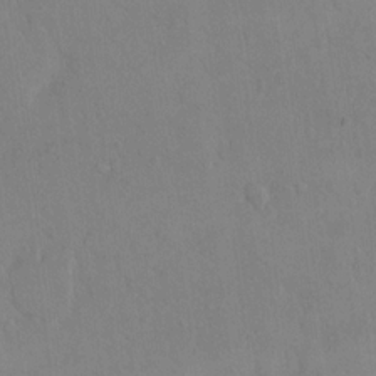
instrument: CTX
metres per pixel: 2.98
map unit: eHh
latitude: 16.3278
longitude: -67.2159
